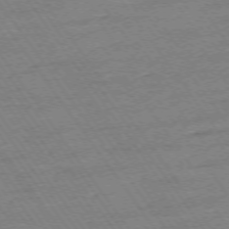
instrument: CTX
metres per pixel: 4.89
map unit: Ap
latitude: -74.1039
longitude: -82.8191
